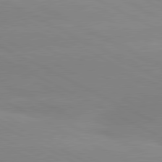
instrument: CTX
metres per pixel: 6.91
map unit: lApd
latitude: 80.7246
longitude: -154.3089
